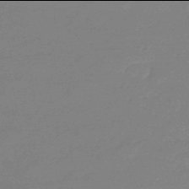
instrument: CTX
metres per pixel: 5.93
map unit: eHb
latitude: -46.0094
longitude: 86.4629
